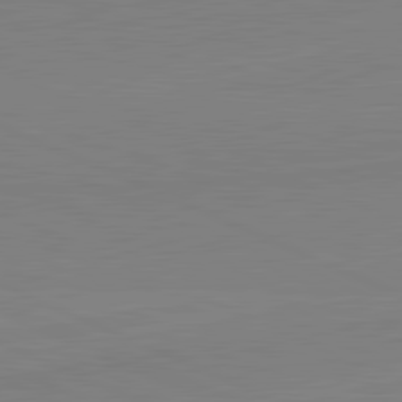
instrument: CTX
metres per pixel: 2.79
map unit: lApd
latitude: 81.8205
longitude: 166.8597
